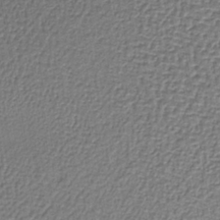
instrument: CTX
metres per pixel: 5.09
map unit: lHb
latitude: -36.6707
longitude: 59.0486
